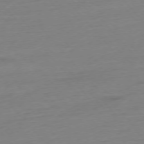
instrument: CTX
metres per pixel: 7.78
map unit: Hpe
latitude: -76.4818
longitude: -14.8947
